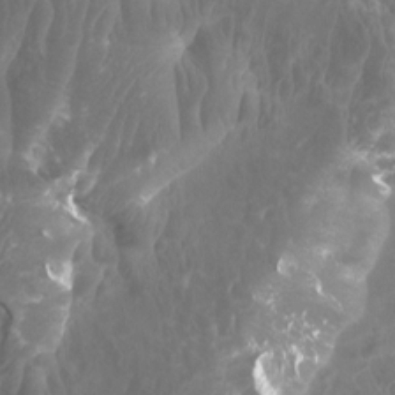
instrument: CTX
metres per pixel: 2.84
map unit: Htu
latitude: 2.5734
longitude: -20.1578
